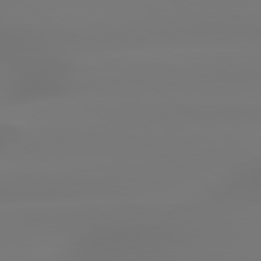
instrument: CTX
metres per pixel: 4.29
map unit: lApd
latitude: 79.4994
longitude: -136.8380
